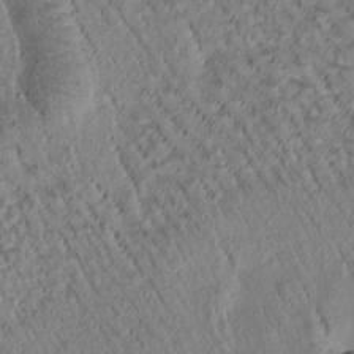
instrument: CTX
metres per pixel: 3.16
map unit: Htu
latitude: -0.8597
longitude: 172.1417
